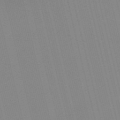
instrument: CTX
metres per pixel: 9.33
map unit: HNb
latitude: -54.9542
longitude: -45.2348
